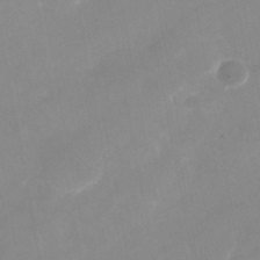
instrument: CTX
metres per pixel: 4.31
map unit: Nhu
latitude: -25.1998
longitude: -70.0444
